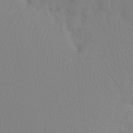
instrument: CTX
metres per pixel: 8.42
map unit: Ht
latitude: -8.4062
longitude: -32.9892
